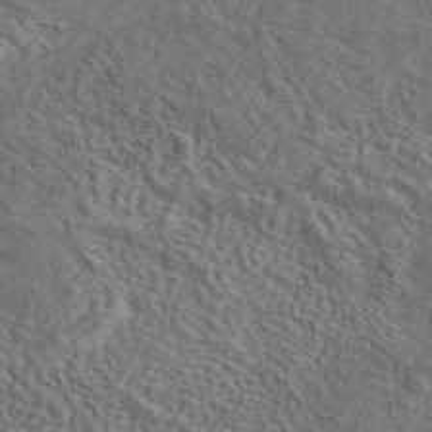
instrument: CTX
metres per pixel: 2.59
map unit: eAb
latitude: 43.0647
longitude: 112.5574
